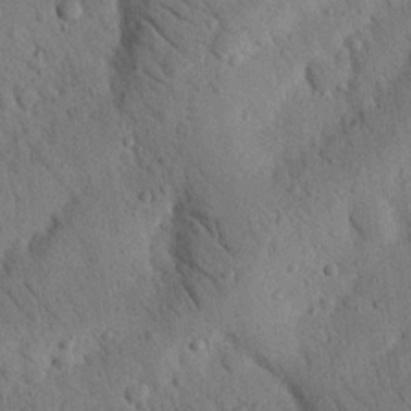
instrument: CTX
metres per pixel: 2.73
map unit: Nhu
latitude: 21.8773
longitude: -76.4979
